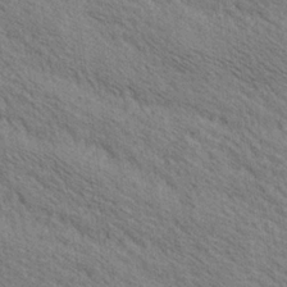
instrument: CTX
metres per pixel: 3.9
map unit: lAa
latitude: 19.2537
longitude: -139.7450
